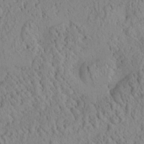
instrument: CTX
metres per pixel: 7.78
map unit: Aa
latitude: 24.8002
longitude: -133.8205
